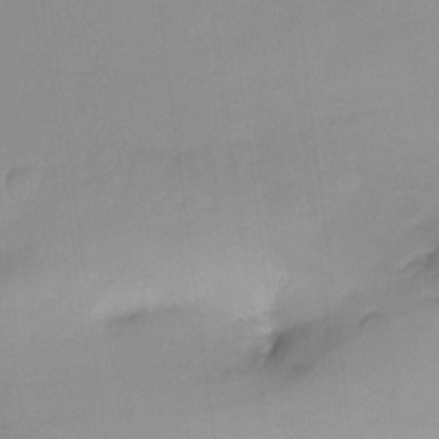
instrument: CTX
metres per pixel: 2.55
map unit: Htu
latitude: -14.8408
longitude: -45.9717
